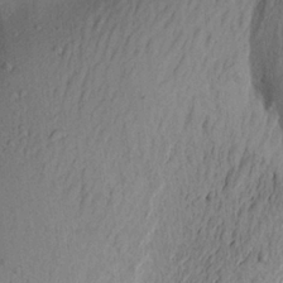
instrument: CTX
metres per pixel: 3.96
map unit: Aa
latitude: 22.0633
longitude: -149.4237
